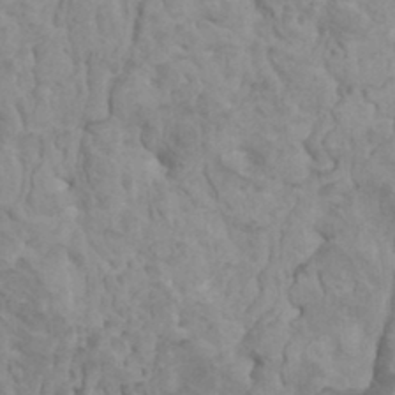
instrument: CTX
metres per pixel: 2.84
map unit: HNhu
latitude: 6.1389
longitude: -1.7260
